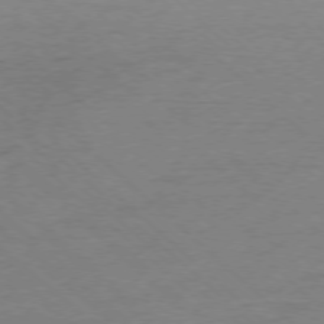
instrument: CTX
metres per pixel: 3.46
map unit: Ap
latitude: -77.5021
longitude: -84.3656
